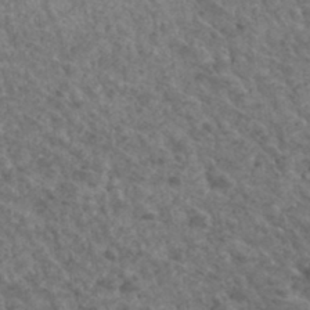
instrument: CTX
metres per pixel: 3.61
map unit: Hto
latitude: 33.3671
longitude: -49.9150
